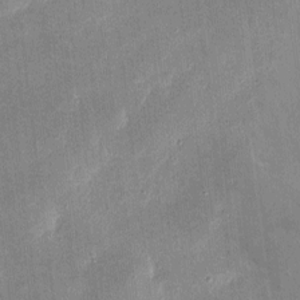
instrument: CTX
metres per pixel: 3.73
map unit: eHh
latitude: 4.2900
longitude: -70.8947
